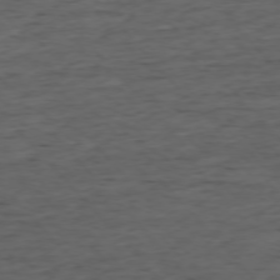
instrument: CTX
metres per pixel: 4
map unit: Ap
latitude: -76.0661
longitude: -91.8205
